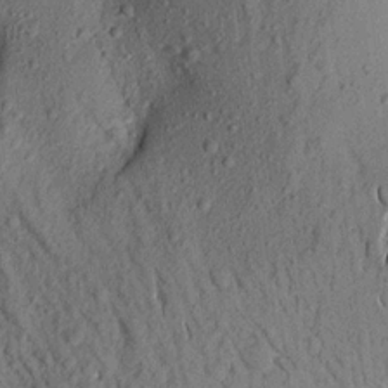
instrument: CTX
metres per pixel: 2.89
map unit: Aa
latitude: 16.4601
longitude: -146.8569
